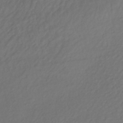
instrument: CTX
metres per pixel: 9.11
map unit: lHb
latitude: -39.9367
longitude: 70.4440
